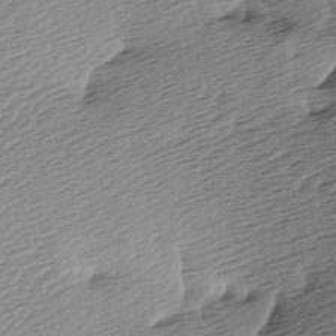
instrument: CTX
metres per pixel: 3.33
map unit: lAa
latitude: -3.0486
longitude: -126.8191
